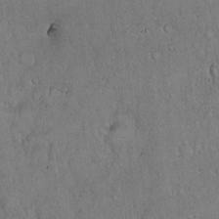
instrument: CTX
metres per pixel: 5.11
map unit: Hto
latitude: 16.6868
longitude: -59.6883
